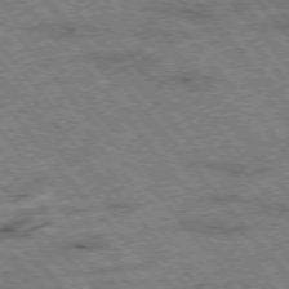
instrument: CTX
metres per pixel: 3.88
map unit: Hpe
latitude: -76.5007
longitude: -20.3279
